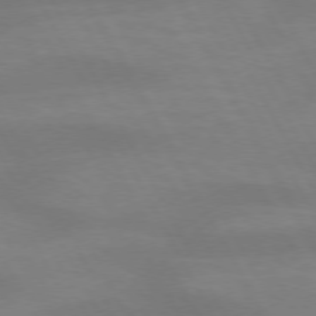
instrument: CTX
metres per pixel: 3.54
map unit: lApd
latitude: 73.7261
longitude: -48.1767
